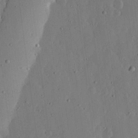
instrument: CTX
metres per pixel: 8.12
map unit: lHvf
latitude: 18.9891
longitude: -114.8380
